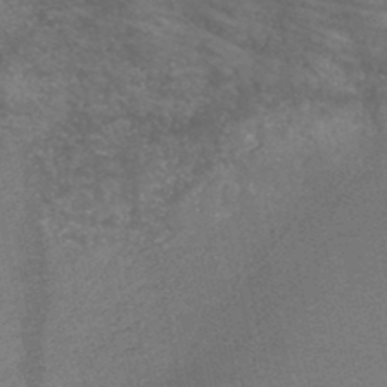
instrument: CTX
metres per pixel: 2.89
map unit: HNb
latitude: -48.5385
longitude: -40.8380
